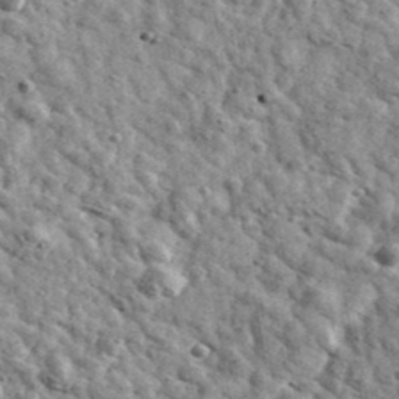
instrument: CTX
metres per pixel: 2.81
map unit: Ave
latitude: 41.0081
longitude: -107.4993
